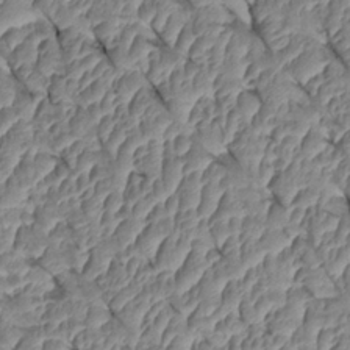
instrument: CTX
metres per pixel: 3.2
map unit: Htu
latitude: 1.5749
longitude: 147.8989
